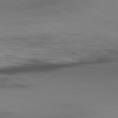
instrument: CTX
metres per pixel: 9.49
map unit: Ap
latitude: -81.3132
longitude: -94.5924
